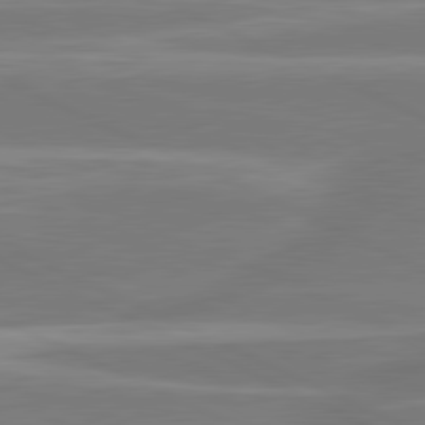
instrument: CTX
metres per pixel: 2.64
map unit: lApd
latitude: 81.2726
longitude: -135.6127
